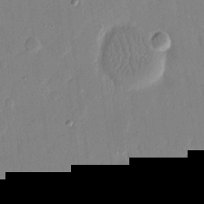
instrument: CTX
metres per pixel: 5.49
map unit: eHh
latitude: 14.2145
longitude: -69.9906
